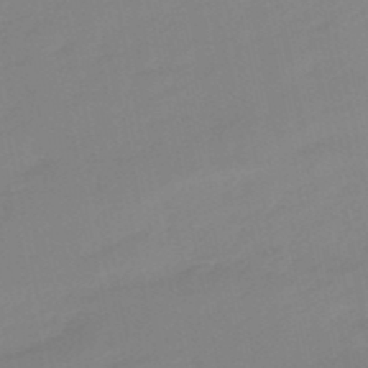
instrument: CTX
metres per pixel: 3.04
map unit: lHb
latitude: -49.4455
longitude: 80.8408
